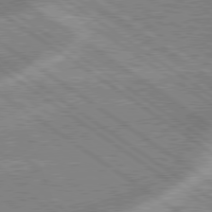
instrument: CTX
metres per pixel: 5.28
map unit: lApd
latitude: 79.0837
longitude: -171.9717
